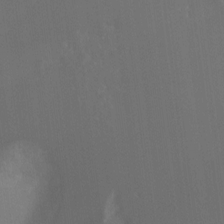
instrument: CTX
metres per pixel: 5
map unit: Ht
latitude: -8.6140
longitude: -38.7435
